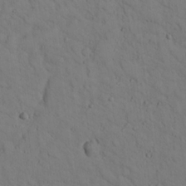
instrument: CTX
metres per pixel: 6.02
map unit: lHvf
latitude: 13.9717
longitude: 177.9556
